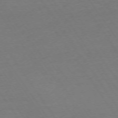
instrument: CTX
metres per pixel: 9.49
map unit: Ap
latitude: -74.1228
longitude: -85.4238
